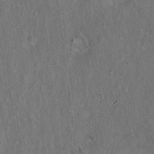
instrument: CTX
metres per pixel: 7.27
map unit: Hto
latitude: 15.9528
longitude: -57.6504
